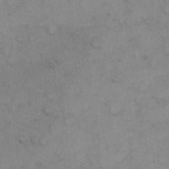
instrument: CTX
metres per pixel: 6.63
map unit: Hto
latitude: 6.1956
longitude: -62.2145
